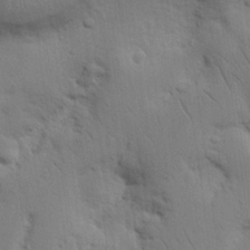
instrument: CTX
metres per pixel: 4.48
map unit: Nhu
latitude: 16.1011
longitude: -75.0458
